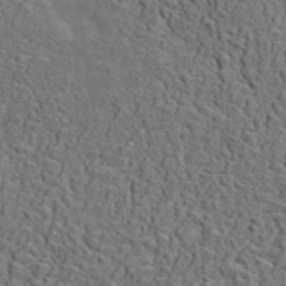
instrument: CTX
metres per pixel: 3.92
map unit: ANa
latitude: 46.8380
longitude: -84.2901
